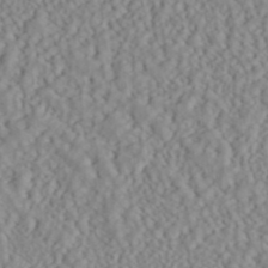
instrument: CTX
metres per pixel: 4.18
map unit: ANa
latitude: 40.1955
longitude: 28.2551
